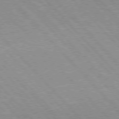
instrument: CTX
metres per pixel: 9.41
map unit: Hpe
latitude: 76.0633
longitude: -126.9325
